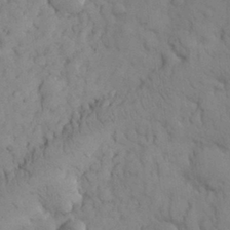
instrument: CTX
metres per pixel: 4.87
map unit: eHh
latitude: 31.2915
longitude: -67.9150
